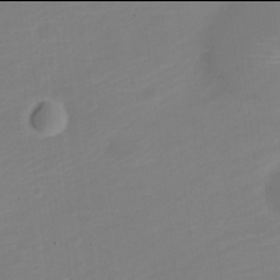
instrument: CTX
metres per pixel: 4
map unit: Nve
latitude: -22.0094
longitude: 106.2362
